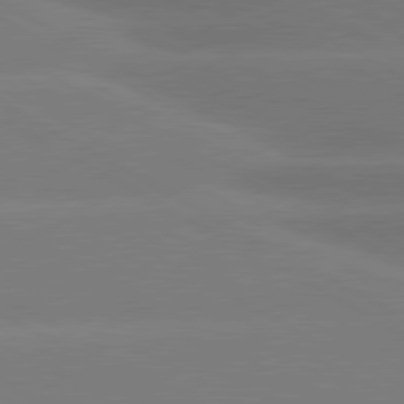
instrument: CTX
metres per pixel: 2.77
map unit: lApd
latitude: 80.5546
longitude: -146.9136
